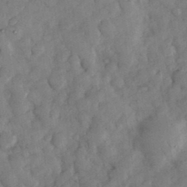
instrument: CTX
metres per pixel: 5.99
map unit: eHh
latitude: 34.6868
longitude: -69.4616
